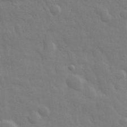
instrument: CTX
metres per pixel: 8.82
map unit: eHh
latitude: 32.8758
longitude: -70.4979
